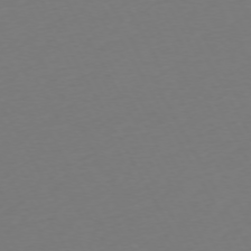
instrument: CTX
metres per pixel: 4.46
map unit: Ap
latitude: -74.1417
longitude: -69.2537
